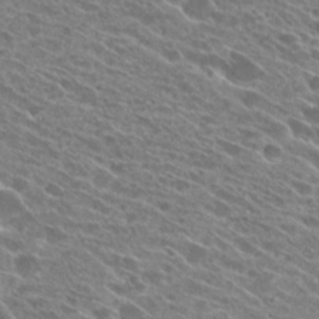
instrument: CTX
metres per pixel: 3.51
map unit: Hto
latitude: 26.2901
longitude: -41.8961
